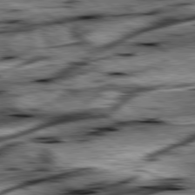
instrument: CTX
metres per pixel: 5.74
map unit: lApd
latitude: 79.6505
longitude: -48.1389
